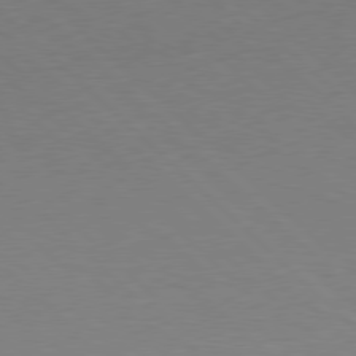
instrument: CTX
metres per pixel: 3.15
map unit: Hpe
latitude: 77.7449
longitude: -149.8772
